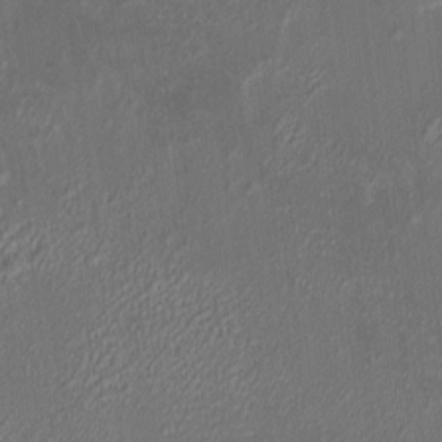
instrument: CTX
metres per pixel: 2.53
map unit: HNhu
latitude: 7.1592
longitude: 3.5777
